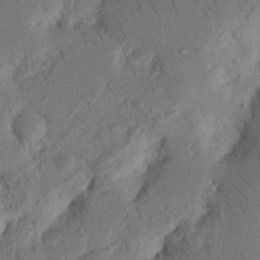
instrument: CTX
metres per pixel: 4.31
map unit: Nhu
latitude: 16.0444
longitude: -75.3293
